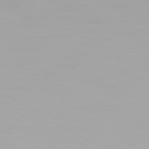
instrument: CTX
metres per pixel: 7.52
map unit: Hpe
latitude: -81.3888
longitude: 19.3321
